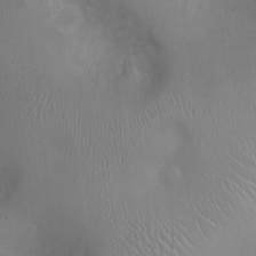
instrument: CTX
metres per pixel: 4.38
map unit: Ht
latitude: -4.0283
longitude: -16.0444
